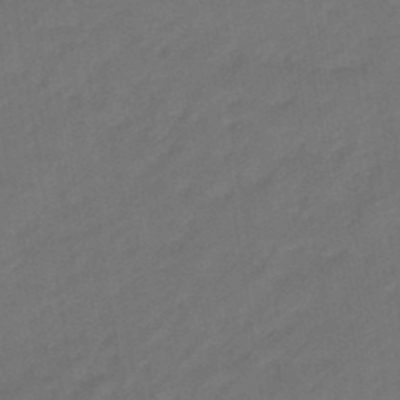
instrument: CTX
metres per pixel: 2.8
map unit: eHb
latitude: -46.4062
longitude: 85.0297
